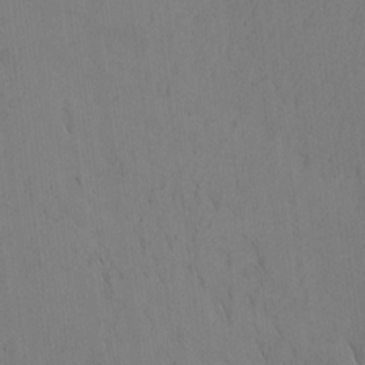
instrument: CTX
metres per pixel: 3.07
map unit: Nhu
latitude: -4.7841
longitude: -151.3292
